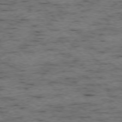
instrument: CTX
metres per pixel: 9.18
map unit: Ap
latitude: -76.5007
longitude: -91.1781
